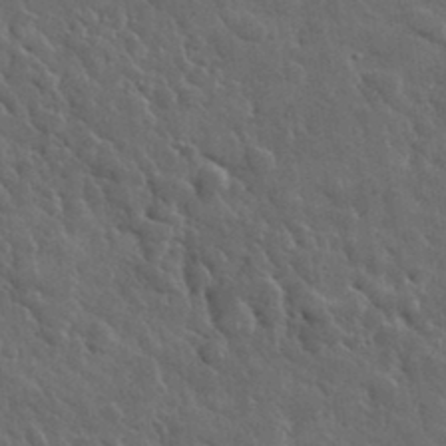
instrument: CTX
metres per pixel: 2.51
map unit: lHvf
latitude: 34.3845
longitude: -86.6868
